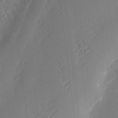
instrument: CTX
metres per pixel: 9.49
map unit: Nhu
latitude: 2.9513
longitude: -76.1200
